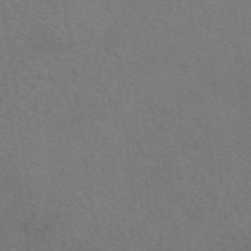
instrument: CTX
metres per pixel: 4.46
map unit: eAb
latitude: 50.2900
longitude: 112.6897
